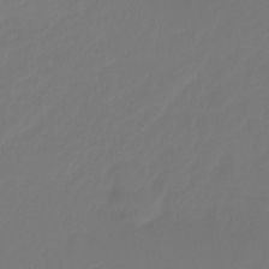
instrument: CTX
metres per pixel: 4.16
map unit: Ht
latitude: -15.5399
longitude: -49.2537
